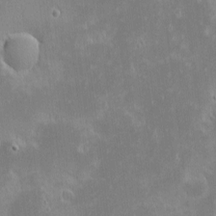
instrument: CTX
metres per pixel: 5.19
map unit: eHh
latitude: -2.1416
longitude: -85.0648
